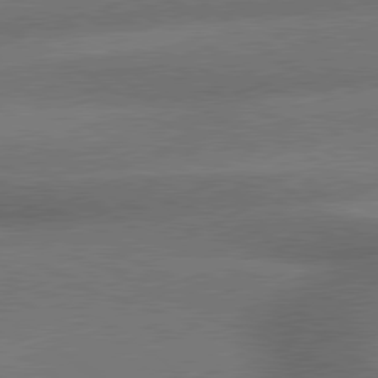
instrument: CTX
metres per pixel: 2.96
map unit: lApd
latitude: 79.6883
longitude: -153.5371
